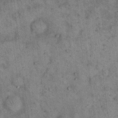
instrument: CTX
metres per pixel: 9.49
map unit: eHh
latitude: 15.6505
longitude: -65.2726
